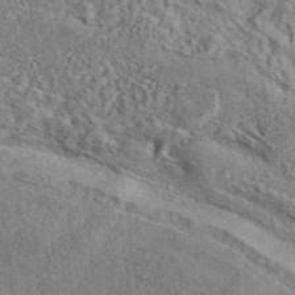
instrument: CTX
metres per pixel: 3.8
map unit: eAb
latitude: 42.1011
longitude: 110.8219
